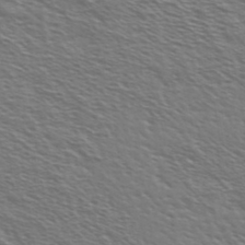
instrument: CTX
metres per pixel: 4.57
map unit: Ave
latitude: 37.6694
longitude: -109.5371
